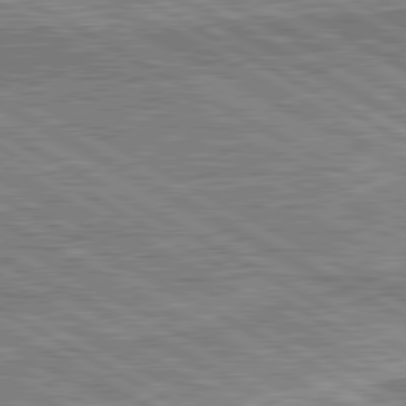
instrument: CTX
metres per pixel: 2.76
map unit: lApd
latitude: 80.6679
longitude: 144.5196
